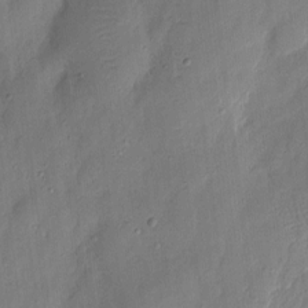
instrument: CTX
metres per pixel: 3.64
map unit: eHh
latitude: 7.0836
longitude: -71.9339
